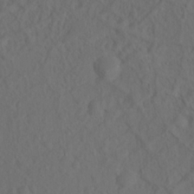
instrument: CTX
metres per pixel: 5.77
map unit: Nhu
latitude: 12.1389
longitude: -28.1011
